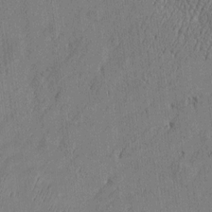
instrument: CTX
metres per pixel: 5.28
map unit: Htu
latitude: -5.8989
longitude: 176.2551
